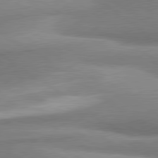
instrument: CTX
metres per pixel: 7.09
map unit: lApd
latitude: 80.2145
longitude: 176.3117
